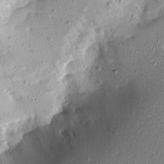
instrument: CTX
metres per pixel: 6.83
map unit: Aa
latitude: 13.4993
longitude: -140.1388
